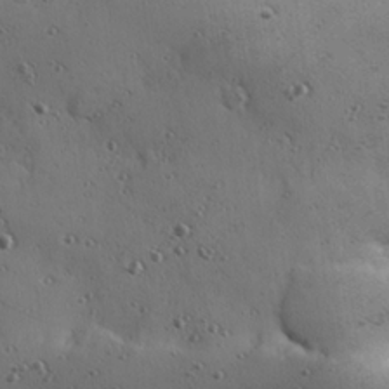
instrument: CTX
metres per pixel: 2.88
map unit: Hve
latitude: 23.8961
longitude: -96.4790
